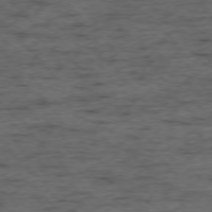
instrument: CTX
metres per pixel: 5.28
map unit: Ap
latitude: -76.2928
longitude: -91.4237
